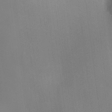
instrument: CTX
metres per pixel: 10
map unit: HNhu
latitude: 9.7639
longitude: 15.8234
